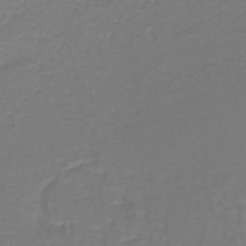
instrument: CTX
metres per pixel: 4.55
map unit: lHb
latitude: -42.0283
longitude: 56.7652
